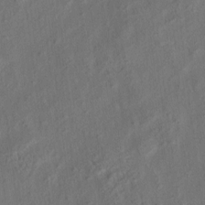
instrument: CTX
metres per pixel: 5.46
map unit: eHh
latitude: 6.1389
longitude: -77.1214
